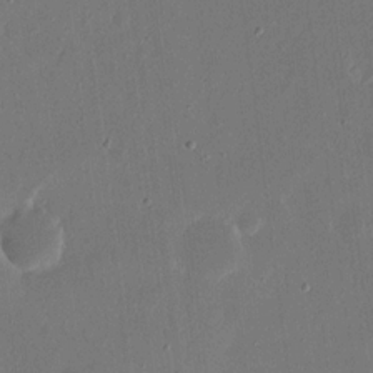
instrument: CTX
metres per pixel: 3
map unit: eHh
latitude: 15.5560
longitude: -70.1200
